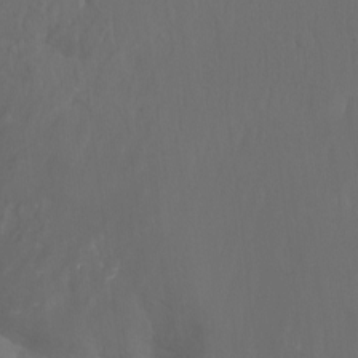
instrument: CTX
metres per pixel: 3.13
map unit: Aa
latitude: -13.2376
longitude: -67.3103
